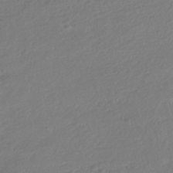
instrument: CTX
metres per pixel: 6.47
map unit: HNhu
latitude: -41.1809
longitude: 97.8989
